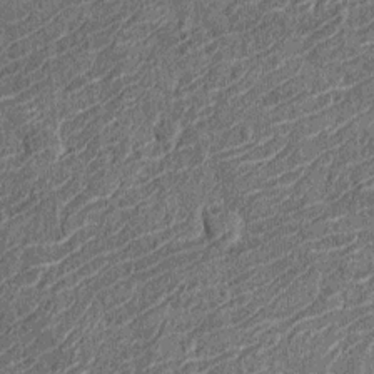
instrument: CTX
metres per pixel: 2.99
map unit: Nhu
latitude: -12.2929
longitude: -22.6112
